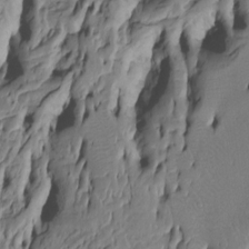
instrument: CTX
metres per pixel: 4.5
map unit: Htu
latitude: -5.4643
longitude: 150.9541
